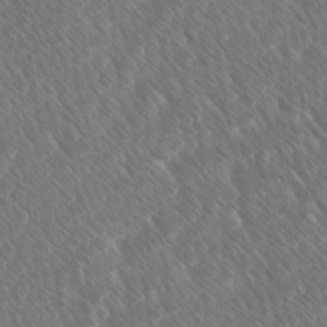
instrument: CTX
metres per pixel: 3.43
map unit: Ave
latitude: 8.2712
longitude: -106.4223
